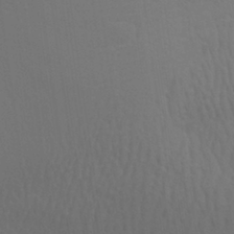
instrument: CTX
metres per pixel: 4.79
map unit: Aa
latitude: 29.0458
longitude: -139.0458
